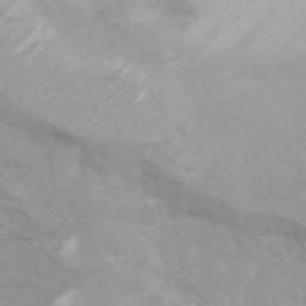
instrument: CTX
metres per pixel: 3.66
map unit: Ht
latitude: 5.5182
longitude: -29.3104
